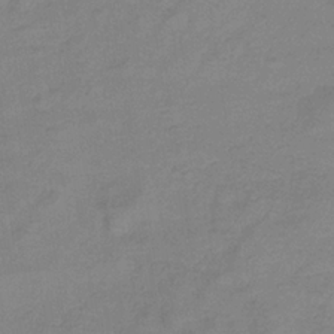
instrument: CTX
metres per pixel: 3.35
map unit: eHb
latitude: -33.0298
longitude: 74.9353
